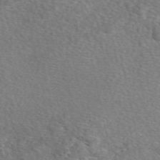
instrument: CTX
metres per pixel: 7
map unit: eAb
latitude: 49.6505
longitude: 113.4832
